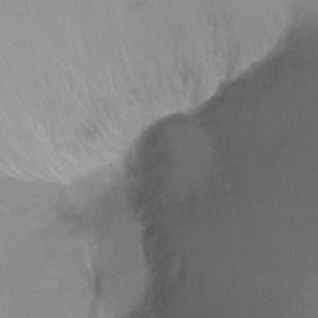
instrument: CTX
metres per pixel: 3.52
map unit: Ht
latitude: -8.0661
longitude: -36.8002
